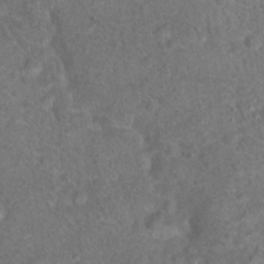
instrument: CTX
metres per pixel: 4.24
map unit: Hto
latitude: 17.6694
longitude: -42.6491
